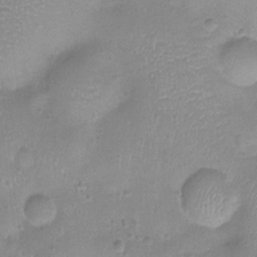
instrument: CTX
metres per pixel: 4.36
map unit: Ht
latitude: -8.4251
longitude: -20.9892
